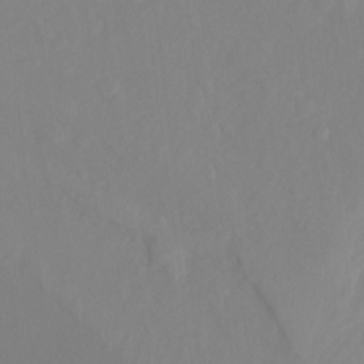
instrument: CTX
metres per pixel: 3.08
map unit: Ht
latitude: -14.3684
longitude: -56.8002
